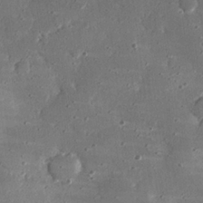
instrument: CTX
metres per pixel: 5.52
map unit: eHh
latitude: 24.5167
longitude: -88.8380
